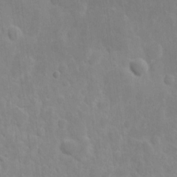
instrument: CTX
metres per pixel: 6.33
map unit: eHh
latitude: 8.3467
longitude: -71.5749
